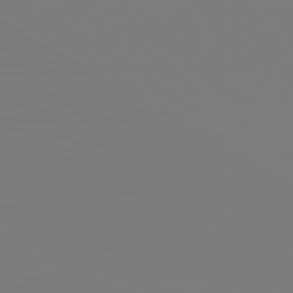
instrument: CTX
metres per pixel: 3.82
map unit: Hpe
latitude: 78.6302
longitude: -145.7260
